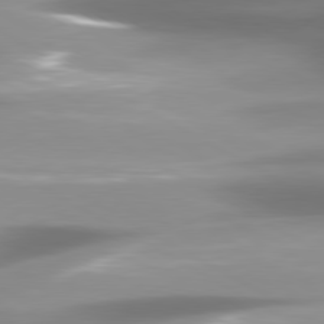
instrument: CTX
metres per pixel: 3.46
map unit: lApd
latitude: 80.1200
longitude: -139.8205
